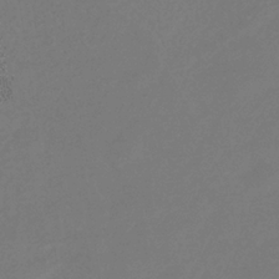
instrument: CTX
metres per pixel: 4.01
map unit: eHb
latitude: -34.8975
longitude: 78.5007
